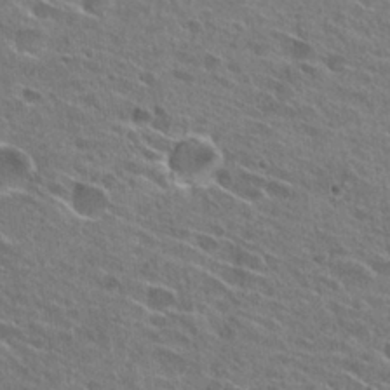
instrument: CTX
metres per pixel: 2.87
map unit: Hto
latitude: 26.9703
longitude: -44.7624
